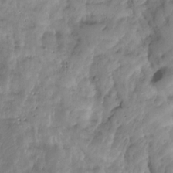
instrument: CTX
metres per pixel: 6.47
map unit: Hto
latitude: -8.4818
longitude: -44.7813
